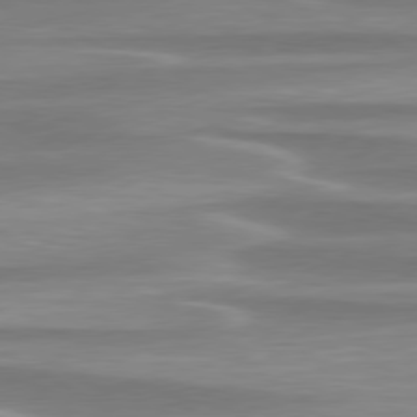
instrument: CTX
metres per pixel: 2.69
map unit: lApd
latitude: 79.3860
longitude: -114.4034
